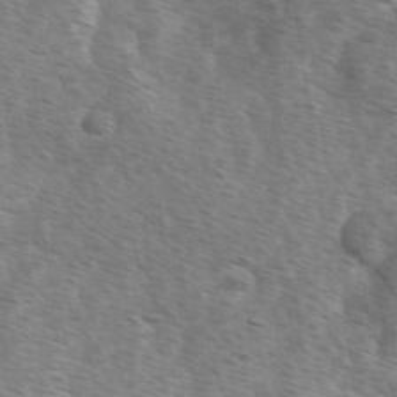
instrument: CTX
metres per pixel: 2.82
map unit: Ave
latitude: 0.5168
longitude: -111.9150
